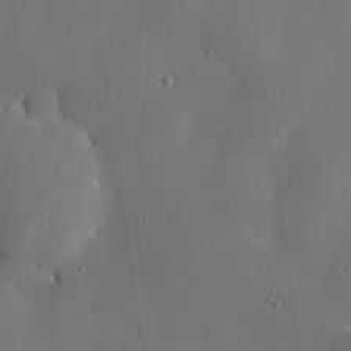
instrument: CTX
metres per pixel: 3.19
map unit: eHh
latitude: 22.5924
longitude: -91.3671
